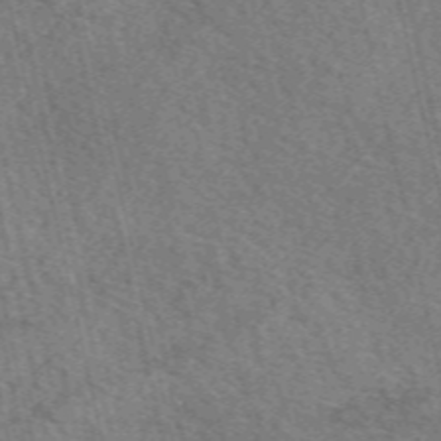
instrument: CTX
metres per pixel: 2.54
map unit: eAb
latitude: 51.1970
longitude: 113.7289
